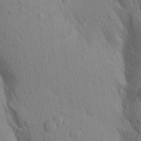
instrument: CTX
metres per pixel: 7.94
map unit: Aa
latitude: 18.8380
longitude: -149.2348
